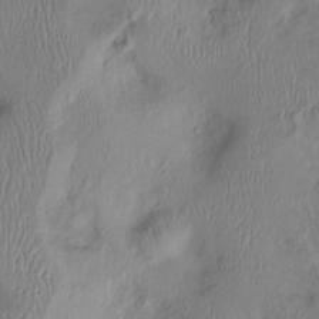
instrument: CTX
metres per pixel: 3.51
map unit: Ht
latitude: 0.3089
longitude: -13.7261
